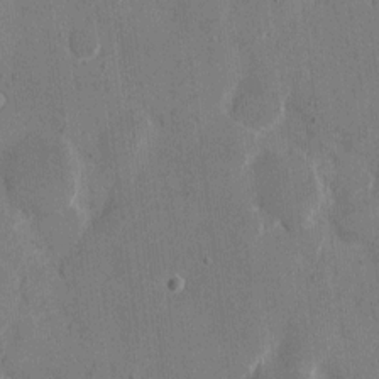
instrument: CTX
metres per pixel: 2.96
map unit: eHh
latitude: 9.0081
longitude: -68.0444
